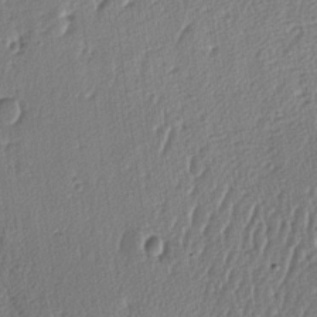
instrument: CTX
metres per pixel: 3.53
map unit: lAa
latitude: -8.1039
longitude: -129.4615
